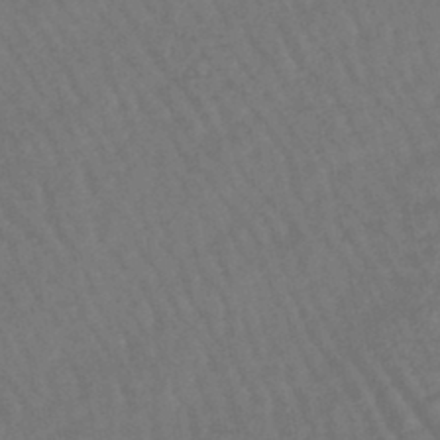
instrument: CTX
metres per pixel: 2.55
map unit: eHb
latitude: -45.0109
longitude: 80.1984
